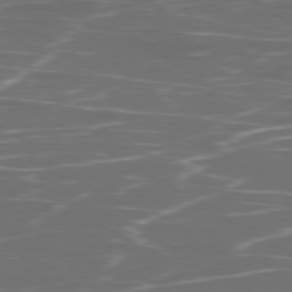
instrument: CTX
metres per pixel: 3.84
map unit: Ap
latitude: -79.9367
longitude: -71.2348
